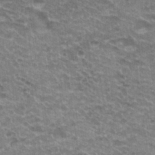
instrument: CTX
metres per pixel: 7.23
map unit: Hto
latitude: 20.1389
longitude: -36.8380
